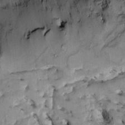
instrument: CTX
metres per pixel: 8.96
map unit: Htu
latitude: -2.1416
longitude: 150.5762
